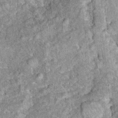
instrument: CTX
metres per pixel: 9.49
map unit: Ht
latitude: 10.1578
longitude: -38.7813
